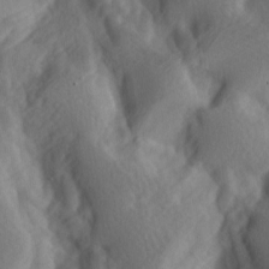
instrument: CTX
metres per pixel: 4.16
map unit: lAa
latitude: -4.8030
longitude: -123.3671
